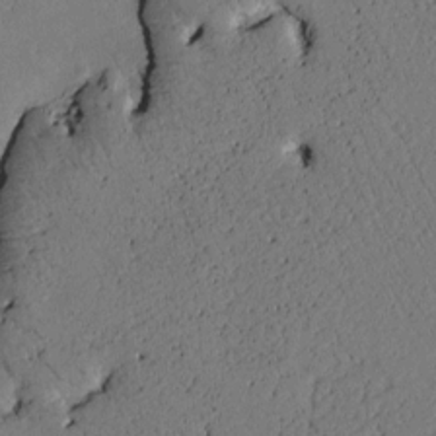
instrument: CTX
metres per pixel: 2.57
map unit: Htu
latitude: 3.1214
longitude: 178.9919
